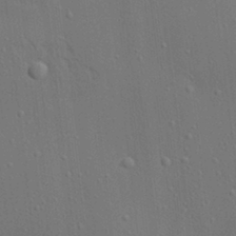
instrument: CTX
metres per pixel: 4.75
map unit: Ave
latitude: 18.1389
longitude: -139.3482
